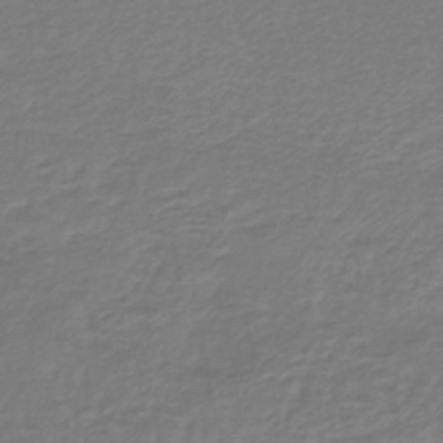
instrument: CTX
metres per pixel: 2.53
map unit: lHb
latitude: -42.5195
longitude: 65.0109
